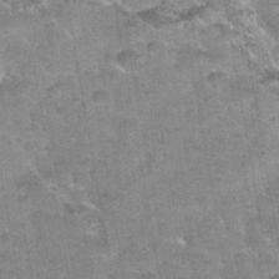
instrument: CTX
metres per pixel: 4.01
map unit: Nhu
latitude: 32.2144
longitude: -52.8569
